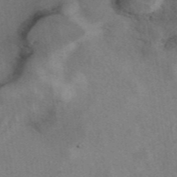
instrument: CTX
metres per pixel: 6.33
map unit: eAb
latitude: 41.5371
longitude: 109.6155
